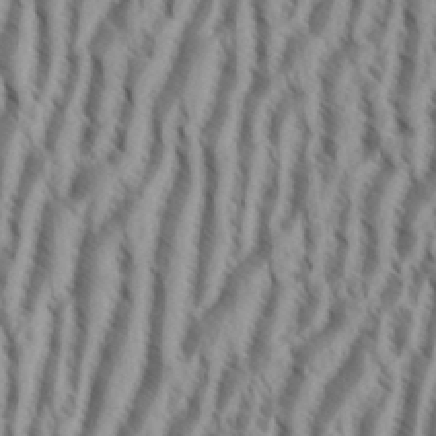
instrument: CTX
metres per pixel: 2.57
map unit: eHh
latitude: 34.5356
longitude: -138.0255
